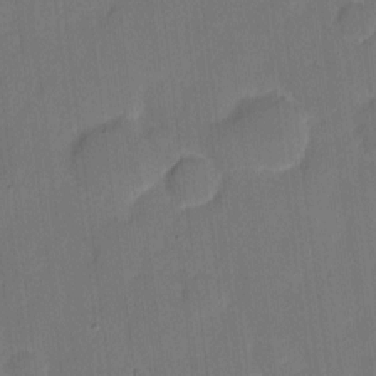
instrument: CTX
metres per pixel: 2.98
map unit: eHh
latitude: 4.5168
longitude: -67.4615
